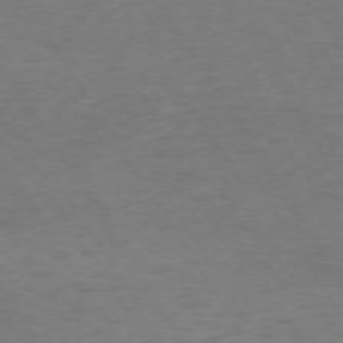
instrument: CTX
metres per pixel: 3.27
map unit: Hpe
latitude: 73.6694
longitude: -140.0444
